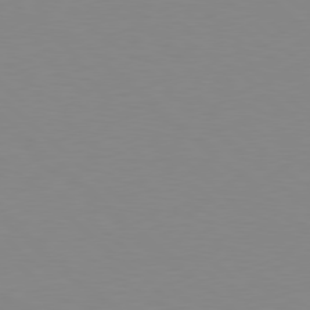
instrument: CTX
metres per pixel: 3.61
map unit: Hpe
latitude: 78.4412
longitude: -164.9136
